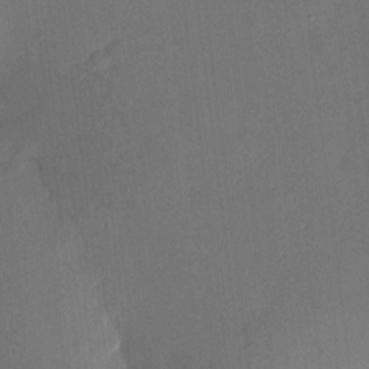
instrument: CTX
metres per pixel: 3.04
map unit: eHh
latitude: 4.4034
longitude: -72.4034
